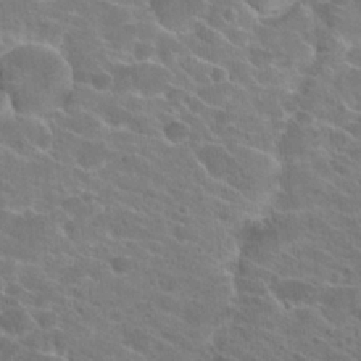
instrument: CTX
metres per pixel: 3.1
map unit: Hto
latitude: 22.4790
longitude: -38.8380
